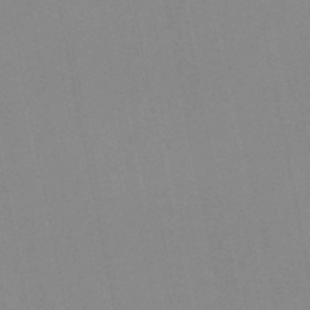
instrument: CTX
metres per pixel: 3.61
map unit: lHb
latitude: -48.9164
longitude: 72.0850
